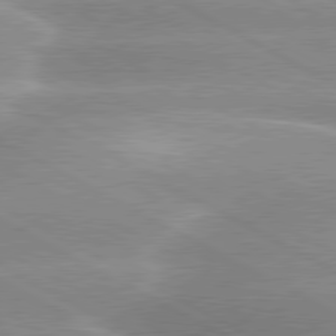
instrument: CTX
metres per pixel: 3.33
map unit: lApd
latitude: 80.1956
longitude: -135.3481
